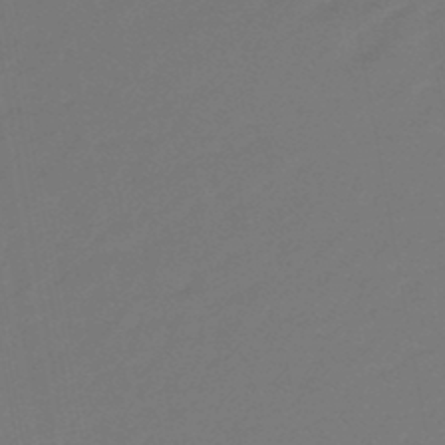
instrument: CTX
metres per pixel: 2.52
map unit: eHb
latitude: -46.9730
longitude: 88.2928
